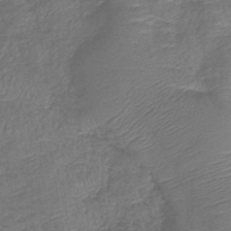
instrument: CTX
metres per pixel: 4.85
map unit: lHb
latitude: -41.5210
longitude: 79.1053
